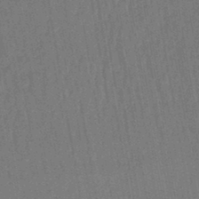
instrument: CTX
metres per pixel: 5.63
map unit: lHb
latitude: -43.1053
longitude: 62.9541
